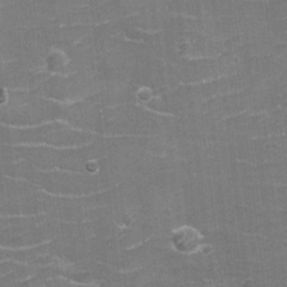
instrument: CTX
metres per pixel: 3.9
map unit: eHh
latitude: -3.8044
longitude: -75.7450
